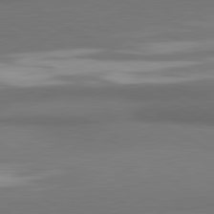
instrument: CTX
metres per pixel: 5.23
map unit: lApd
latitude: 81.3104
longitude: 174.2739
